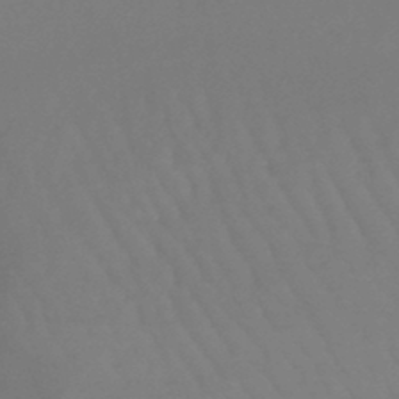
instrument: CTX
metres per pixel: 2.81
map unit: lHb
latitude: -45.4454
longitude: 78.6707
